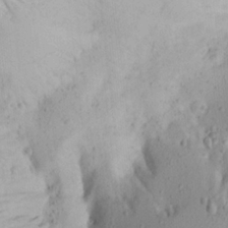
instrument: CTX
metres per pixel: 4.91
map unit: Aa
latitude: 20.4223
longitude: -146.4223
